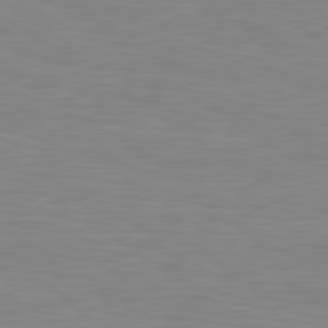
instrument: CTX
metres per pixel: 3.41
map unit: Hpe
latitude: 79.5938
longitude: -127.1781
